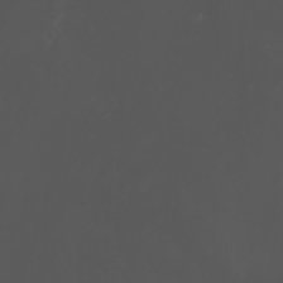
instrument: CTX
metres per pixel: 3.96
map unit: Nhu
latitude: -5.8233
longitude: -79.4238
